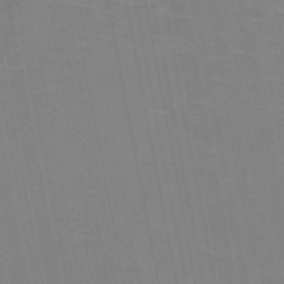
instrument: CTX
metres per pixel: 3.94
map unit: HNb
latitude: -48.5385
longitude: -48.0255
